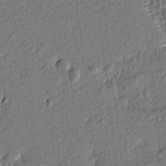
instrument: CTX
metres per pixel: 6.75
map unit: Htu
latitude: -7.2754
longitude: 177.5021
